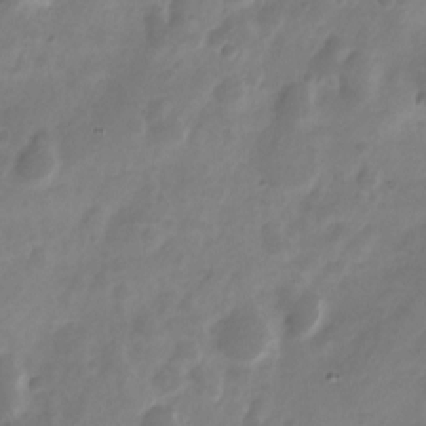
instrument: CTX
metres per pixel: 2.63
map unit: Nve
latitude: -20.7841
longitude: 108.0094
